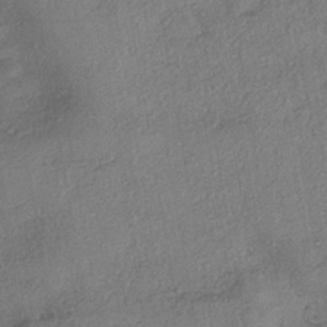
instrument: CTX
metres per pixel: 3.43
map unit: eHh
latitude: -41.4832
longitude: 120.2361
